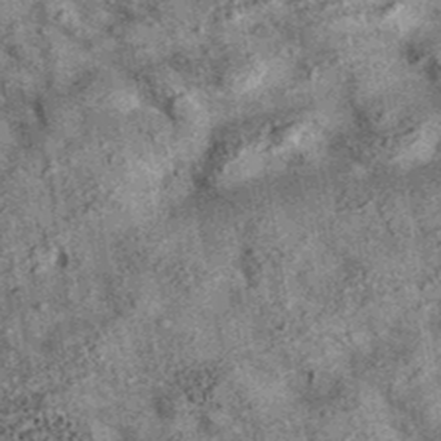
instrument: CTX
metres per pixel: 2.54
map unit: eAb
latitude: 36.3278
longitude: 107.0864
